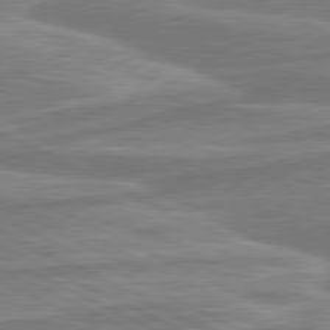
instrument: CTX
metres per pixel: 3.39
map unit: lApd
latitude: 80.8380
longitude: -175.2348
